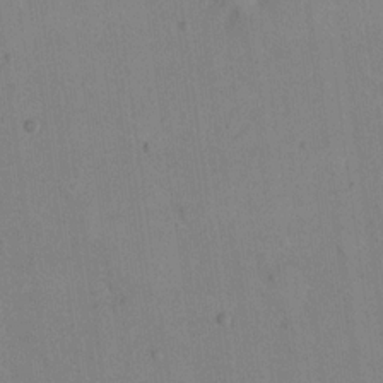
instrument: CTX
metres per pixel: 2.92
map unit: eHh
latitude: 16.4790
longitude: -67.7260
